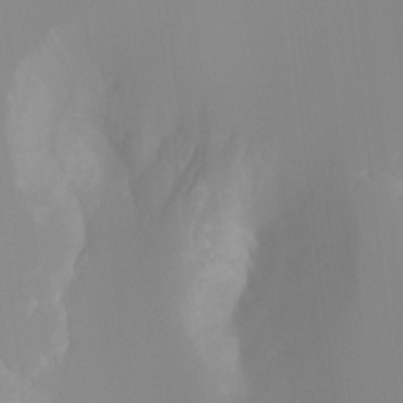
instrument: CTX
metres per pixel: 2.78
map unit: Hto
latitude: -8.3306
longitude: -52.2712
